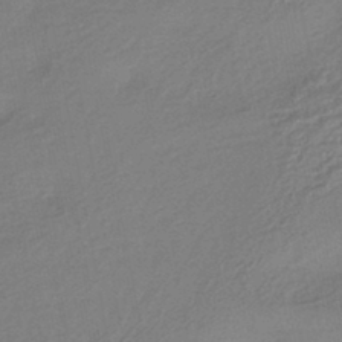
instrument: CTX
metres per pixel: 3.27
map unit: HNhu
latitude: -45.0109
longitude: 94.2172
